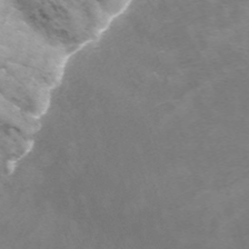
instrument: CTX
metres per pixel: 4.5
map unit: Nhu
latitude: -12.7841
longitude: -73.2726
